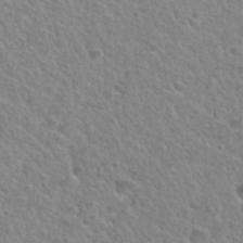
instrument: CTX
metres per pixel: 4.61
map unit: Hto
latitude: 32.8191
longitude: -50.1200
